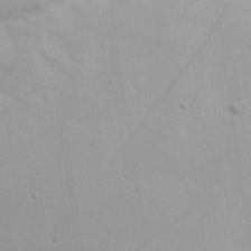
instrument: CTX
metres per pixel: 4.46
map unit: Ave
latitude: 17.2537
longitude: -138.8002
